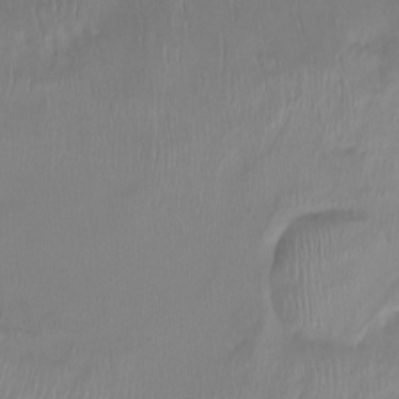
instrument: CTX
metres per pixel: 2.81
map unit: Htu
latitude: -14.8219
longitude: -45.1781
